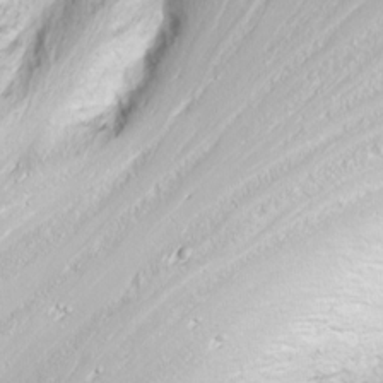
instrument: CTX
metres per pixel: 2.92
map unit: Nhu
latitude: -8.9731
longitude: -70.3845
